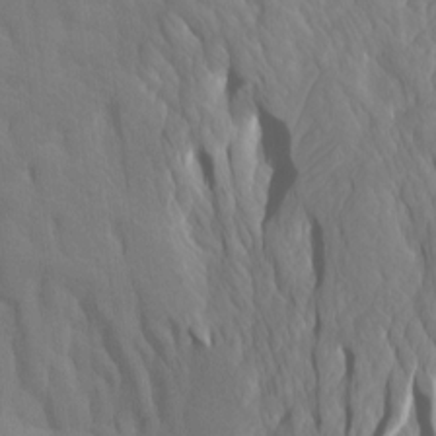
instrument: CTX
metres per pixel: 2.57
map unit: Htu
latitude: -7.1620
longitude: -69.1403
